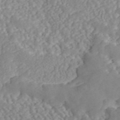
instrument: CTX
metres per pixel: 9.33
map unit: ANa
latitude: 46.6113
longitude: 49.6155
